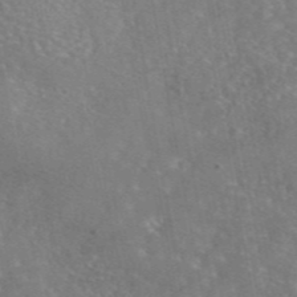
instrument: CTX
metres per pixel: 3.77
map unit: eAb
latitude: 45.4615
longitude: 106.8030
